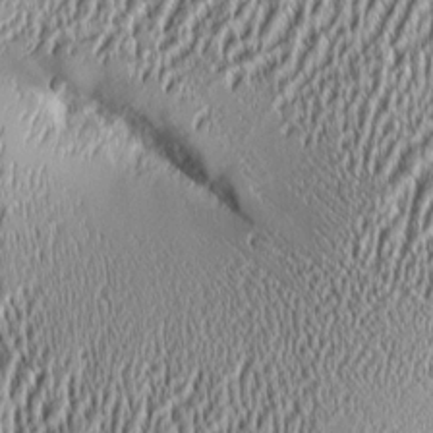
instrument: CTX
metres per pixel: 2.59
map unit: Aa
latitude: 9.0459
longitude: -130.5168
